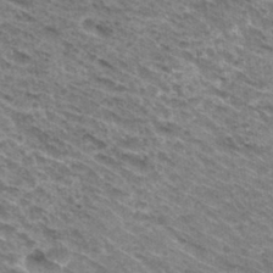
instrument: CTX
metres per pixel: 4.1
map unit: Hto
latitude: 31.6883
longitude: -46.8569
